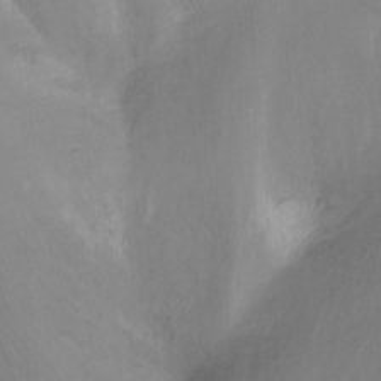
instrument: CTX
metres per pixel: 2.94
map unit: Nhu
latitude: -8.7274
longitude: -44.8191
